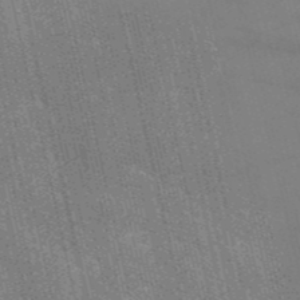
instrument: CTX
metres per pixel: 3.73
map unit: HNb
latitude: -53.5966
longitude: -37.8584
